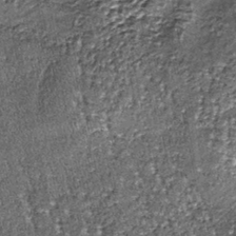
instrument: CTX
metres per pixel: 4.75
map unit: lHb
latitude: -39.5399
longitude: 65.2376
